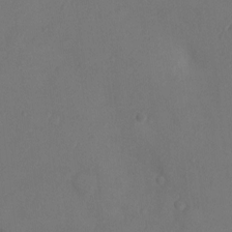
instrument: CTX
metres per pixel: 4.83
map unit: Ht
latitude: -11.6911
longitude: -20.8947
